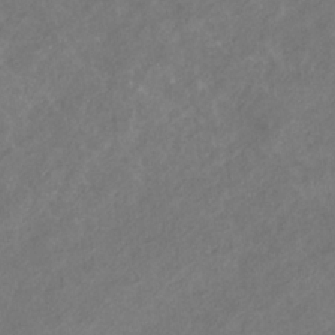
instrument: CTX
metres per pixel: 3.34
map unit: eHb
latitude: -31.3132
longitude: 70.6330
